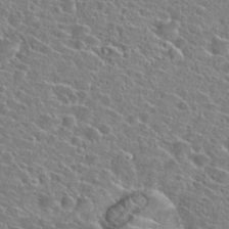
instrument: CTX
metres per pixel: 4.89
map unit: Hto
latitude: 24.3278
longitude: -45.1970
